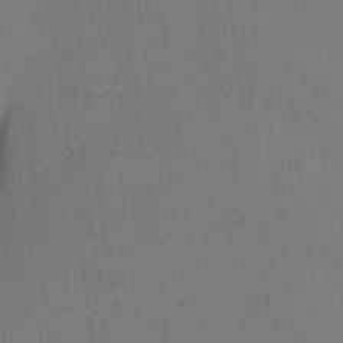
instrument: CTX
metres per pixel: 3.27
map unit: Aa
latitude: 20.0444
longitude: -140.8569
